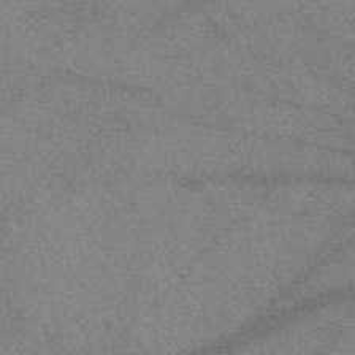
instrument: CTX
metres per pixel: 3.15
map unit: eAb
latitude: 48.9892
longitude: 111.5399
